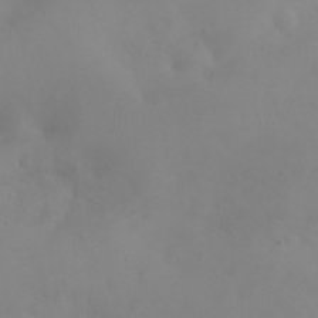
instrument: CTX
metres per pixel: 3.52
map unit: eHh
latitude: 24.9135
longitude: -64.2145
